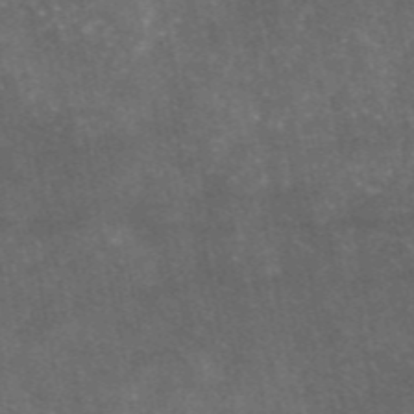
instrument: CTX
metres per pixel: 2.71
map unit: eAb
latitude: 46.2523
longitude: 119.5966
